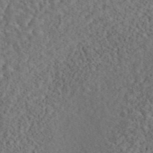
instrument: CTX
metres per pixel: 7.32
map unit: eAb
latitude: 43.7639
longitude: 116.5006
